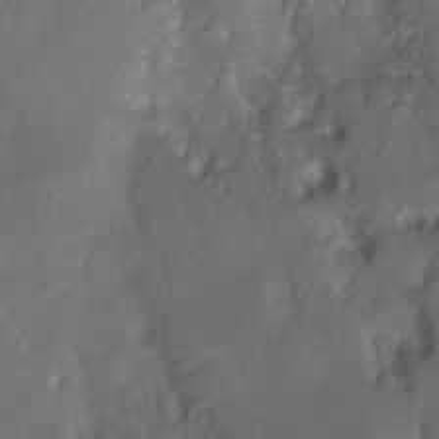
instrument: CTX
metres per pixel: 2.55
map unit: Ht
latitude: 0.4223
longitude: -37.5182
